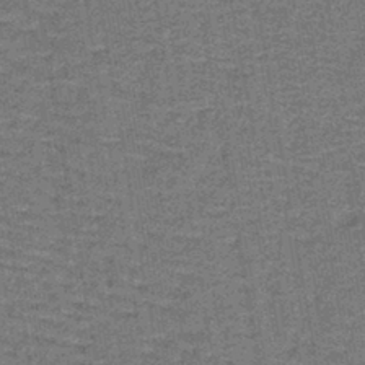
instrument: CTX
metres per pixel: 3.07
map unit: lHb
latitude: -40.4251
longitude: 58.6896
